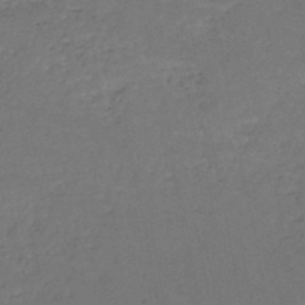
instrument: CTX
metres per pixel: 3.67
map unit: HNb
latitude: -49.8234
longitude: -52.7624
